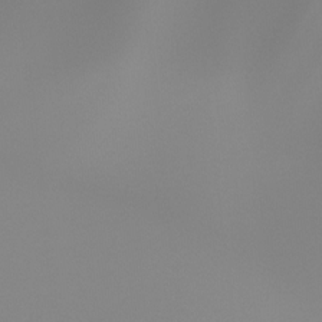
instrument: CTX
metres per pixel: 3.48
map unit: Ht
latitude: -13.1998
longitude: -51.1592
